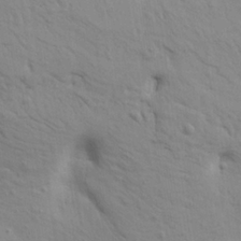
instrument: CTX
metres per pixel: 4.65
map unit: HNhu
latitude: 11.7261
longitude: 23.2187
